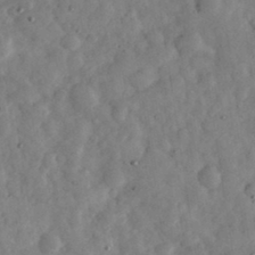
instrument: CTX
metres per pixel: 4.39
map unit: eHh
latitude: 34.3089
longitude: -69.4427
